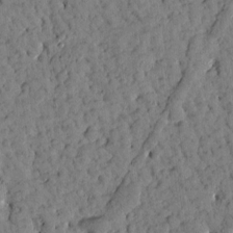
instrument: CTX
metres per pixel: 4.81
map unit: Htu
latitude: -3.4076
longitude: 173.7855
